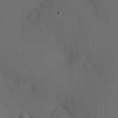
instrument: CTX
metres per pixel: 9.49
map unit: Hve
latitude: 13.6883
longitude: -90.1956
